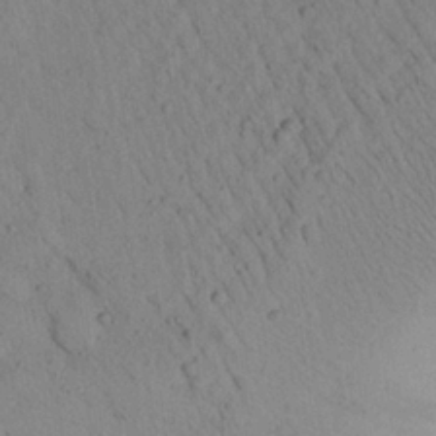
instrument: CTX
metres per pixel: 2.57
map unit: Aa
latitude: 23.3104
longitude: -148.1767
